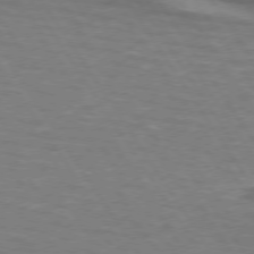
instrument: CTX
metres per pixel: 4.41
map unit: lApd
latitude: 74.1578
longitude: -51.1970
